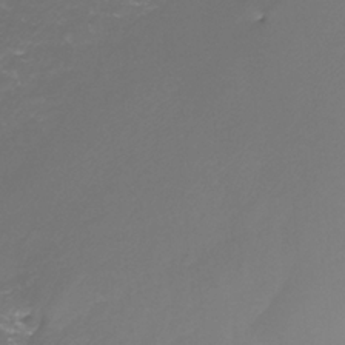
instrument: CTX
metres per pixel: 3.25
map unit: Htu
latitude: -13.5588
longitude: -47.0648
